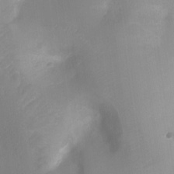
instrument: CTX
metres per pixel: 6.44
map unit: Ht
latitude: -8.2928
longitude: -24.8380
